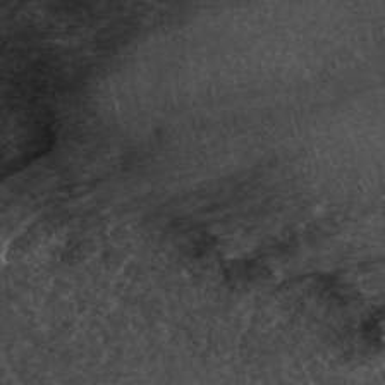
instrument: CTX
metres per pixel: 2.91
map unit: ANa
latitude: 44.4790
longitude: 29.7856
